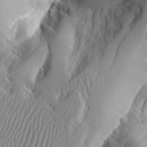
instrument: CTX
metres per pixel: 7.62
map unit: Aa
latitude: 25.1592
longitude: -129.5938
